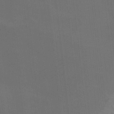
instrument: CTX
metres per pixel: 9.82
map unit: Nhu
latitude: -8.0472
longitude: -67.6127
